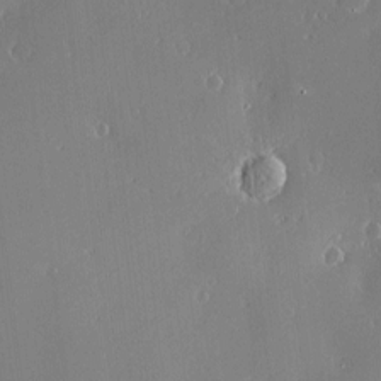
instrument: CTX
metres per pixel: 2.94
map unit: Nve
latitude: -8.1984
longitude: 173.4454
